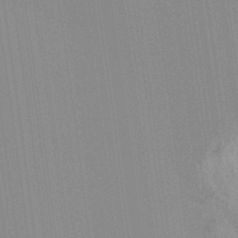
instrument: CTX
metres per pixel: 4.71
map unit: Aa
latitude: 32.3467
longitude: -142.3845
